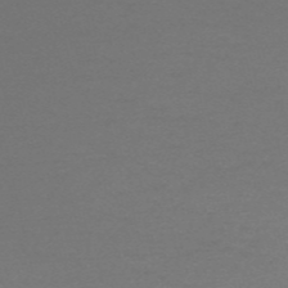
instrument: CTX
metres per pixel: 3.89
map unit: HNb
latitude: -54.9920
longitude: -40.8569
